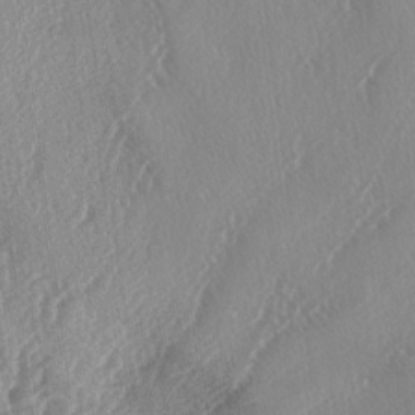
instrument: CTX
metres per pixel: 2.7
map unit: lAa
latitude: -4.5384
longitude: -126.3467
